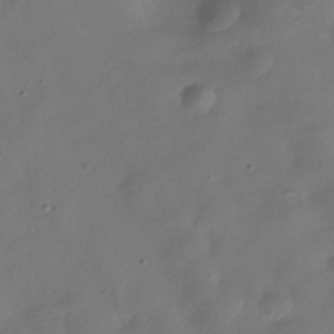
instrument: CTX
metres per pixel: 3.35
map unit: Hve
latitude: -31.7666
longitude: 94.8408
